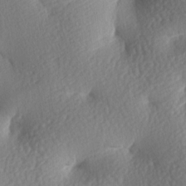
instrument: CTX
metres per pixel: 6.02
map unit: lAa
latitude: -8.2361
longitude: -126.8191
